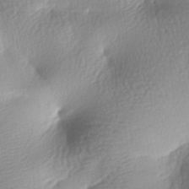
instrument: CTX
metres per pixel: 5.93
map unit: lAa
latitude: -8.0472
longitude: -127.2915
